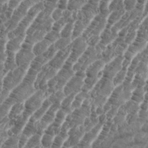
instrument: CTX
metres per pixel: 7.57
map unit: eHh
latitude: 36.1578
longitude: -136.6113
